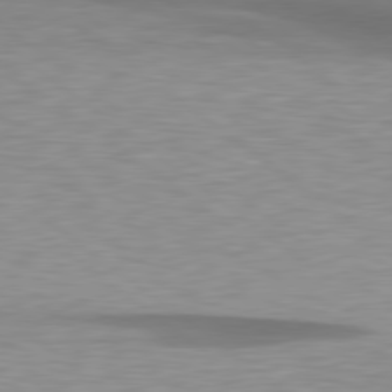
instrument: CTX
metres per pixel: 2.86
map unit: lApd
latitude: 79.4427
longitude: -89.3293
